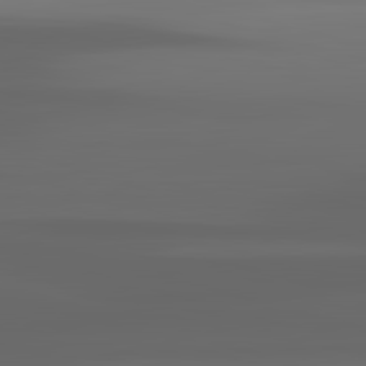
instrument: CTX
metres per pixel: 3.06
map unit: lApd
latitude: 83.0647
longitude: -134.4790
